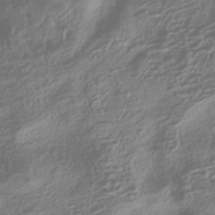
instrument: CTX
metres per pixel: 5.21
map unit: HNhu
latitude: -42.5762
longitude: 104.3117
